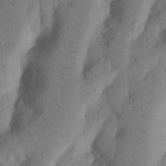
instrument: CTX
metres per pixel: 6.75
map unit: Nhu
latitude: 19.0647
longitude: -76.6868
